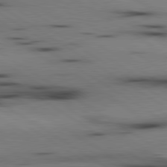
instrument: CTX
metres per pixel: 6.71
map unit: lApd
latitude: 80.1767
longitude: 161.3510
